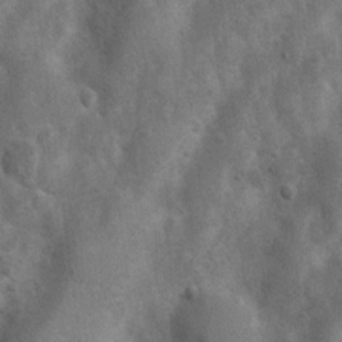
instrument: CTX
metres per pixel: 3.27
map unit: Nhu
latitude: 7.1970
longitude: -22.9136
